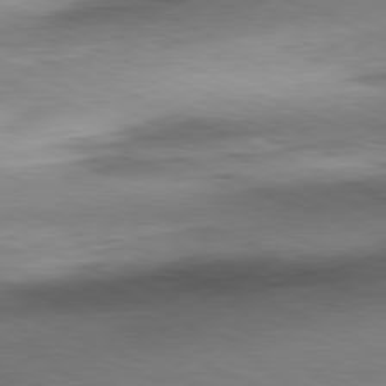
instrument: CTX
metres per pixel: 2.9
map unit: Ap
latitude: -81.6344
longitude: -70.8380
